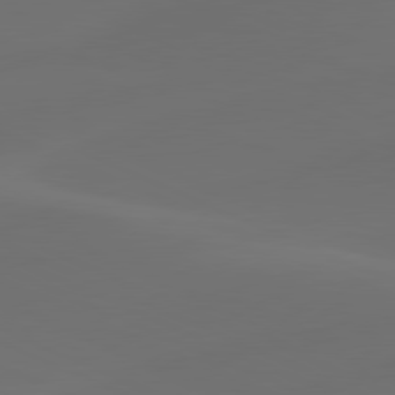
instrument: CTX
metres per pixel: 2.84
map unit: lApd
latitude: 80.6113
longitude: -83.4804
